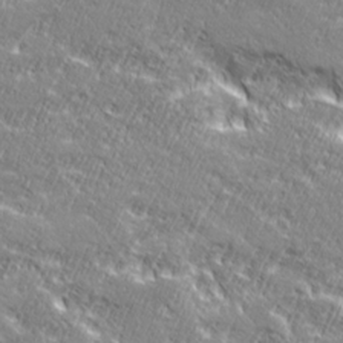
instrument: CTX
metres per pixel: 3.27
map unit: Ave
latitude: 20.5168
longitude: -135.4426
